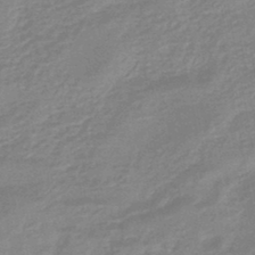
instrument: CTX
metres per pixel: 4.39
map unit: eHb
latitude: -45.5399
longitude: 82.1795
